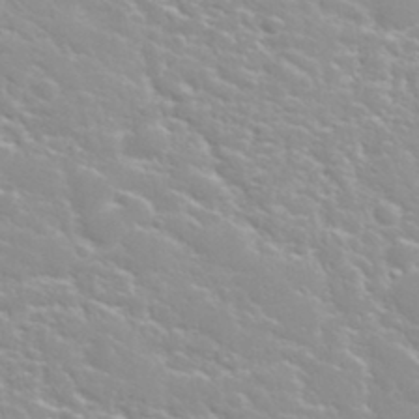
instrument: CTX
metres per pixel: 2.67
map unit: Nhu
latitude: 31.7261
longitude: -50.9324
